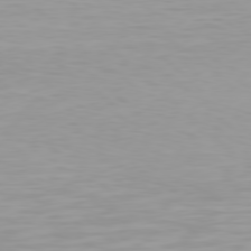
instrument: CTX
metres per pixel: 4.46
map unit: Hpe
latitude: 77.8394
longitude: -137.4238
